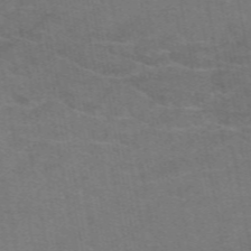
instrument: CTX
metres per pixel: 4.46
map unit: eAb
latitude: 50.7057
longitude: 105.1809
